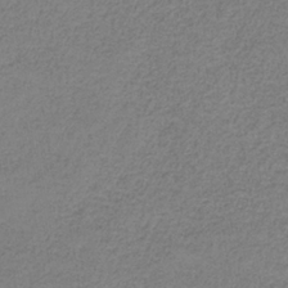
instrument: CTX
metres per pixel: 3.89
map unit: HNb
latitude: -35.1431
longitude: 52.7085
